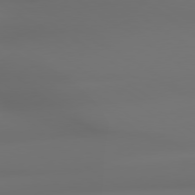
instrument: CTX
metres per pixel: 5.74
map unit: lApd
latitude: 79.0648
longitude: -137.8017
